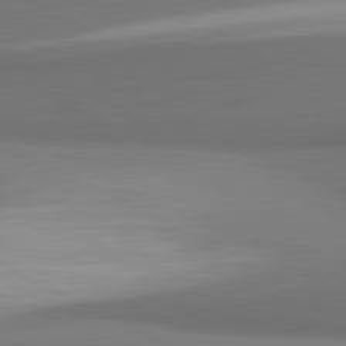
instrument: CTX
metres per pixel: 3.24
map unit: lApd
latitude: 81.5938
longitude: 155.2376
